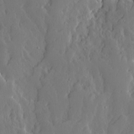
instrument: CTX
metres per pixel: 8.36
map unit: Ave
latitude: 13.4616
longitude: -135.1592
